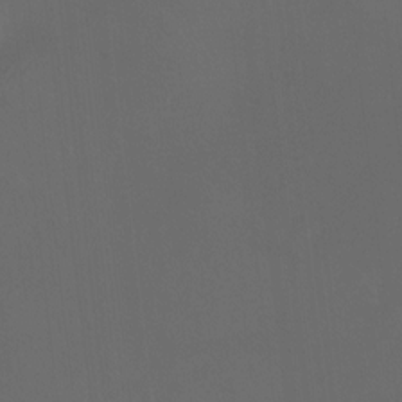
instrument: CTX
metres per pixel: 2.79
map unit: Hto
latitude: -12.9920
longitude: -41.3859
